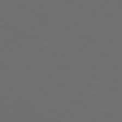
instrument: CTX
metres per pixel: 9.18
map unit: Hpe
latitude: 76.8380
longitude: -140.1199
